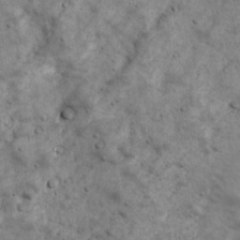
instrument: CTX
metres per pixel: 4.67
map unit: Ave
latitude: 17.1214
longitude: -133.6694
